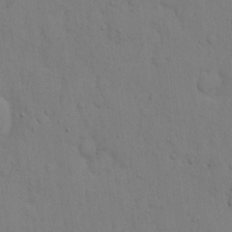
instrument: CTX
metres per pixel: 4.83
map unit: Hto
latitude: 11.9150
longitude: -56.8002
